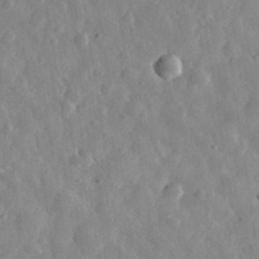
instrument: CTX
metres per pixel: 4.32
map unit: eHh
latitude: 32.4601
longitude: -78.7247
